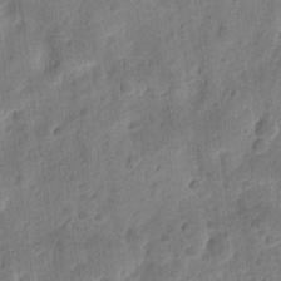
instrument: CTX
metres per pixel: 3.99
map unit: eHh
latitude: 8.4790
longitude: -74.3278
